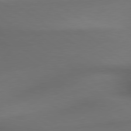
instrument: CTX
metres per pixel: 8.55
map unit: lApd
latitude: 79.6127
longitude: -173.4237
